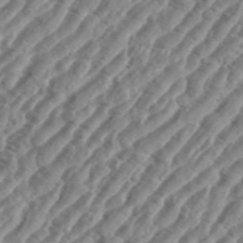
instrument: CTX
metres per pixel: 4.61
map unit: eHh
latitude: 36.6302
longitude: -135.1214
